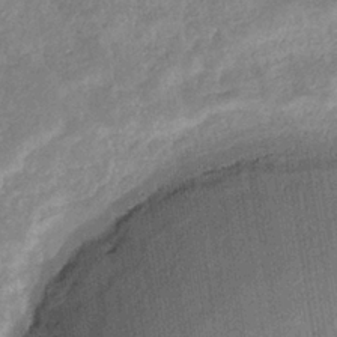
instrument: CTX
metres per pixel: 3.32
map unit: eHb
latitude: -34.6896
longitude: 76.6896
